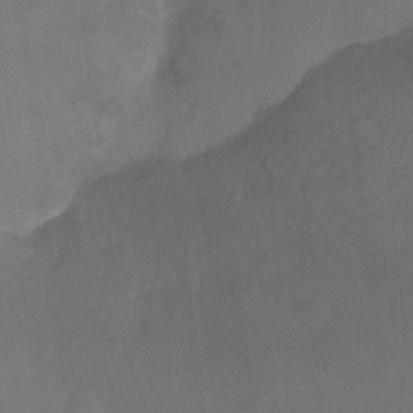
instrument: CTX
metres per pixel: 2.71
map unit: Ht
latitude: -9.8989
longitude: -35.3670
